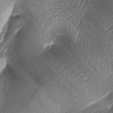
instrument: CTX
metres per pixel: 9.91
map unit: lAa
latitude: -4.2550
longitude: -128.4601
